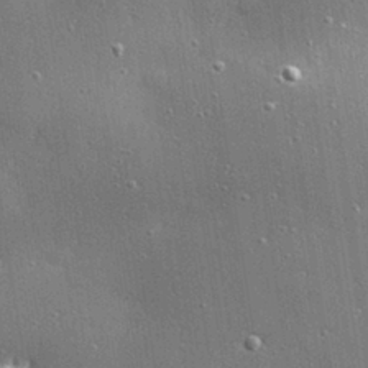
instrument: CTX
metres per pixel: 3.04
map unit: Hve
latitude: 28.3278
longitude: -90.5735
